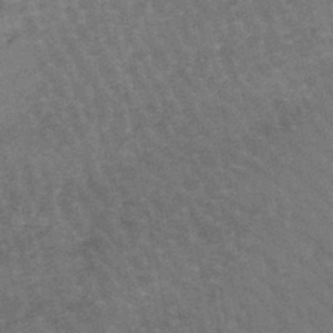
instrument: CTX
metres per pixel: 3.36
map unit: lHb
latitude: -47.0864
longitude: 76.7085
